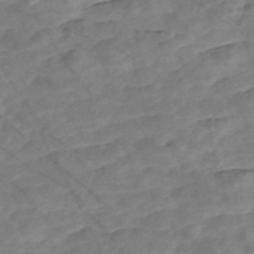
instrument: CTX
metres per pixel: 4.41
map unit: Nve
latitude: -57.2376
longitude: 53.9178
